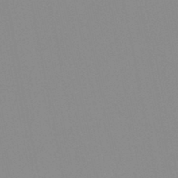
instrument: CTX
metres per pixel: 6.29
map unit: HNb
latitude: -45.1242
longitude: -43.3482
